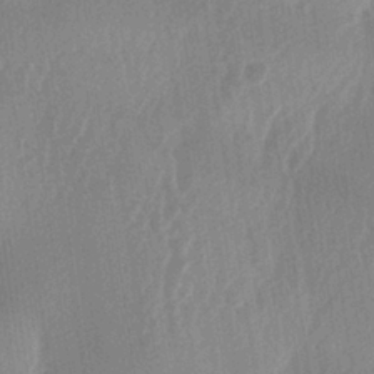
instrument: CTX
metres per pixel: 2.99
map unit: lAa
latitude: -5.4454
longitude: -129.1592
